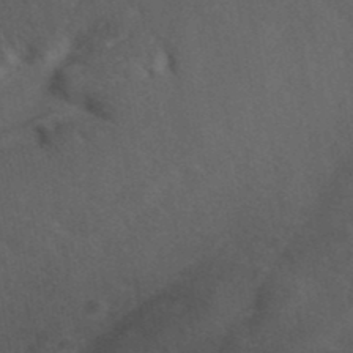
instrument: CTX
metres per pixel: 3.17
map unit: ANa
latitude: 39.2726
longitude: 29.2187
